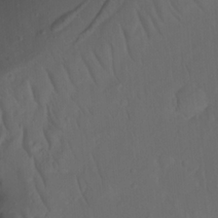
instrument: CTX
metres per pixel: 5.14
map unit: Nhu
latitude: 21.9717
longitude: -72.8002
